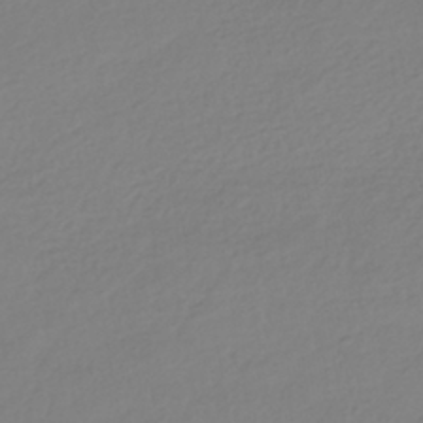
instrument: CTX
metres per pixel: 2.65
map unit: HNhu
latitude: -41.7100
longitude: 96.8030
